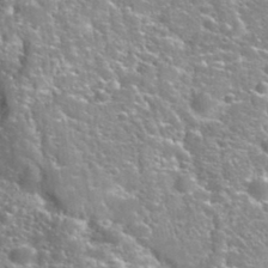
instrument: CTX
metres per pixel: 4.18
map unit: Nhu
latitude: 32.5546
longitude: -51.4615
